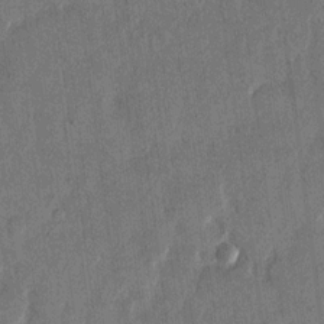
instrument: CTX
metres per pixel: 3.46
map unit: eHh
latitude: 14.1011
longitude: -68.7246
